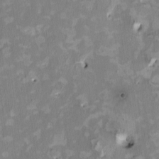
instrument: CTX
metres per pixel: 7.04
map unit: HNhu
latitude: 2.2144
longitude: -4.4034
